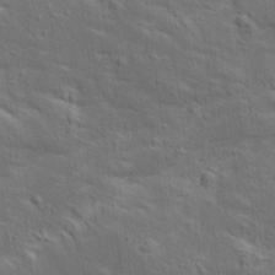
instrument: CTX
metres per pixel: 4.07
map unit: Ave
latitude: 15.8584
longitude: -138.6868
